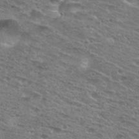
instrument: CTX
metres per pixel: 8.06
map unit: Nhu
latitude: 28.8947
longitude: -49.1592
